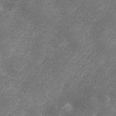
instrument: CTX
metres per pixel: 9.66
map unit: Ave
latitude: 10.3845
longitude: -106.1956
